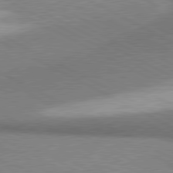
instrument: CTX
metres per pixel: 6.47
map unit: lApd
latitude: 80.5546
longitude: 164.9731
